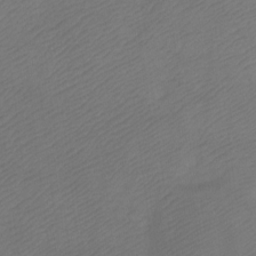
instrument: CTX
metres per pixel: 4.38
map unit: Ht
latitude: -7.4643
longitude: -34.7246
